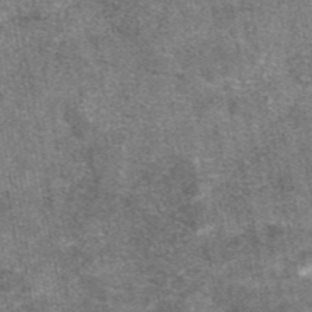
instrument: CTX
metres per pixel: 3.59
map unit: eAb
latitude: 47.2348
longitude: 106.9731
